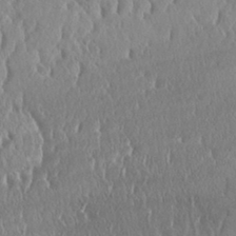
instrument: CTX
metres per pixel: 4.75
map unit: eHh
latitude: 33.2537
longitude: -141.2537
